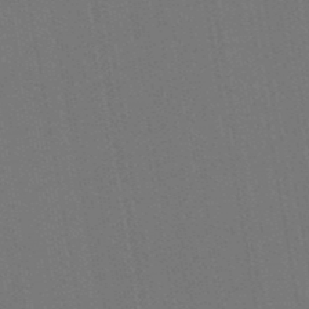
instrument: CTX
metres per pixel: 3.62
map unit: lHb
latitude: -47.8611
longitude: 73.0486
